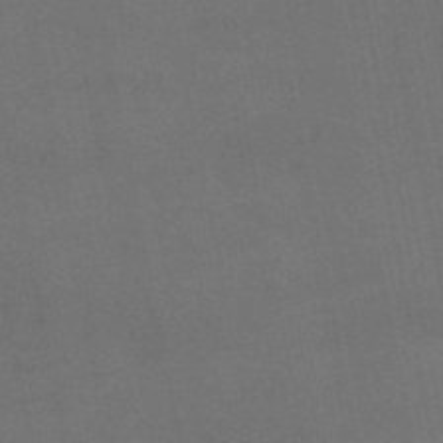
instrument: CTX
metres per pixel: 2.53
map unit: HNb
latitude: -52.1039
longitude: -49.9717
